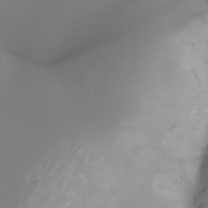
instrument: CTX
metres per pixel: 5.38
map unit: Nhu
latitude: -13.4832
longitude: -71.4426
